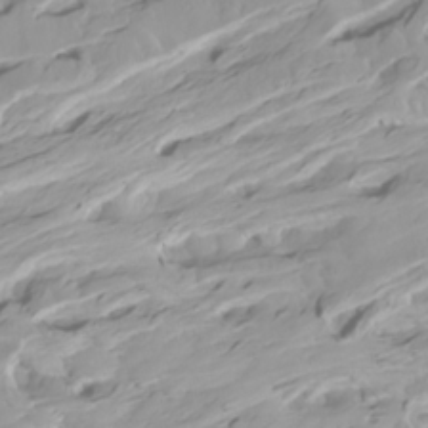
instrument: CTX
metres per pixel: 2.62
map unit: Htu
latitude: -4.7463
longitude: 138.0283
